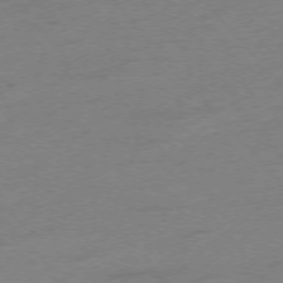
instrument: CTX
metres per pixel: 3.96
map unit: Hpe
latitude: -75.9178
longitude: -11.4804
